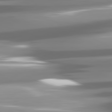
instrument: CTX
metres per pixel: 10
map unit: lApd
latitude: 81.6127
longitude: -140.6301
